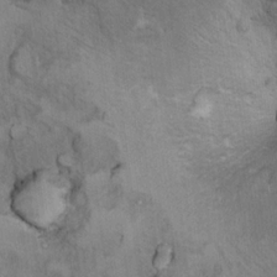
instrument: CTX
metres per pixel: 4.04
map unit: Ht
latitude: 11.7828
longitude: -31.7261
